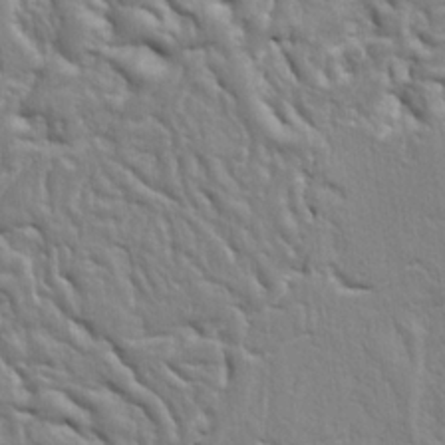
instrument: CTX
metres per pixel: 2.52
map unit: Ht
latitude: 9.3482
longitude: -76.5923
